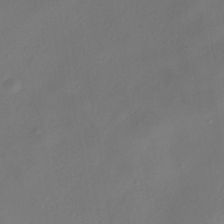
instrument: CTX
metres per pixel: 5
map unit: ANa
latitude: -38.3118
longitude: 98.2550
